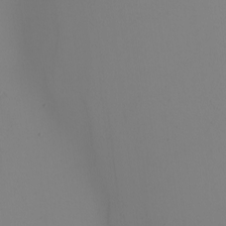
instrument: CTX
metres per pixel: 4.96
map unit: Nhu
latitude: -5.2754
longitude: -95.1970
